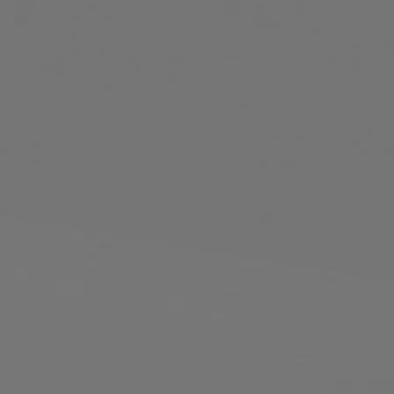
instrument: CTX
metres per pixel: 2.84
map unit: Hpe
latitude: 76.1011
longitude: -139.2915
